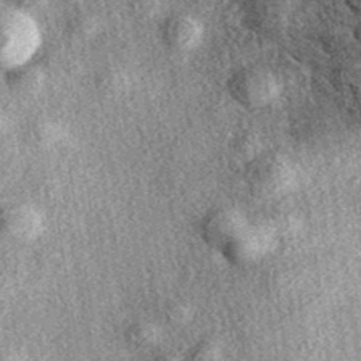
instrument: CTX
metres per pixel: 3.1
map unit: eAb
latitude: 38.8002
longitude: 107.1620
